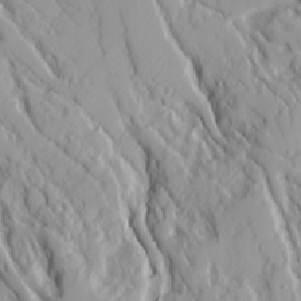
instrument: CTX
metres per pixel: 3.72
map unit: Ave
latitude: 16.4790
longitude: -129.3859
